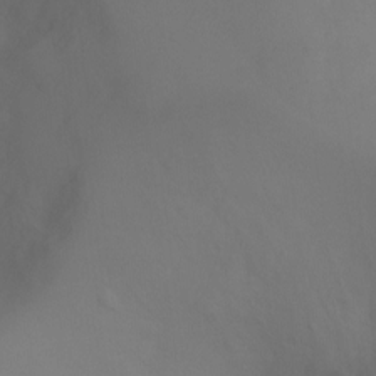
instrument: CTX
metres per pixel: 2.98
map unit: Ht
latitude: -7.6722
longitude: -27.6127
